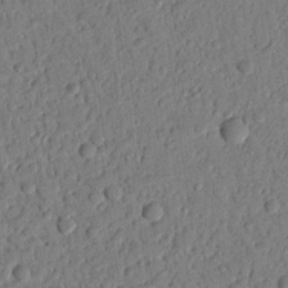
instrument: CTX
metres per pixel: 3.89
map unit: Nhu
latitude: 19.8583
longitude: -78.3090
